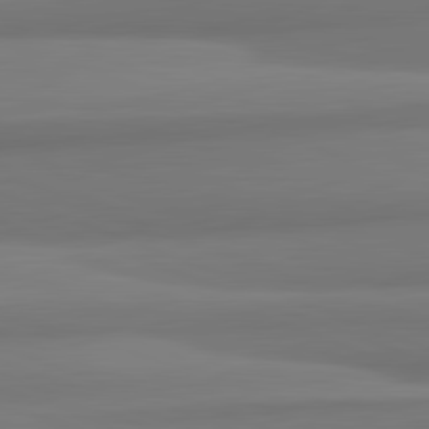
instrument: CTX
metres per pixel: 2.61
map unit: lApd
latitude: 82.1766
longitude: 170.1417
